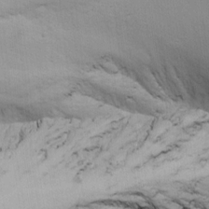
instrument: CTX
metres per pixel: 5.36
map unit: Ave
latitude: 17.2348
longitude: -138.6679
